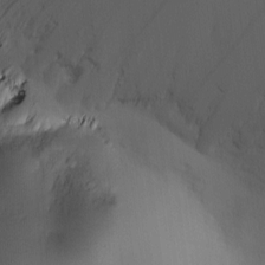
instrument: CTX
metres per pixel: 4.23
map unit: Nve
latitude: -7.5021
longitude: 175.3320
